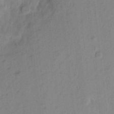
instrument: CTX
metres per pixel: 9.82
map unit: eHh
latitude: 4.9703
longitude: -73.6883
